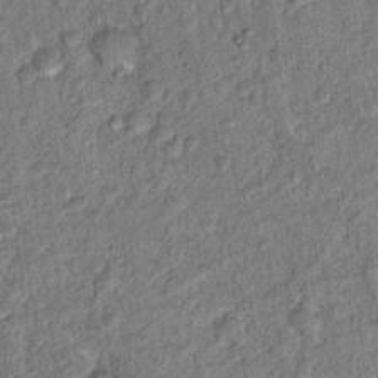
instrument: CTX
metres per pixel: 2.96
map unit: Nhu
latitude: 16.1200
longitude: -31.2726
